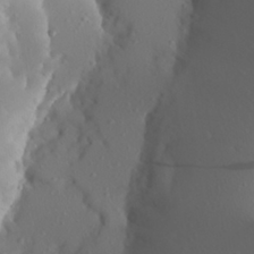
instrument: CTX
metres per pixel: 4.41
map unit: Aa
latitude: 27.1214
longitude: -147.1026
